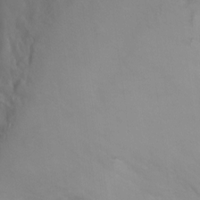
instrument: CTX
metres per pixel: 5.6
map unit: Ht
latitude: -2.3873
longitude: -33.4615
